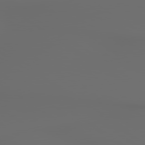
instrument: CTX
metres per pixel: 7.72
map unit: lApd
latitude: 79.4616
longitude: 176.1984
